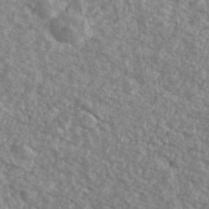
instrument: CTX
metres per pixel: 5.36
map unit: Ave
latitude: 39.8016
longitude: -111.1781
